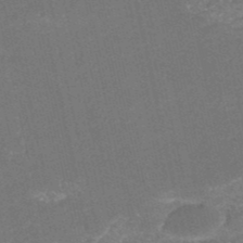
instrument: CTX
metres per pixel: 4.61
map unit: HNb
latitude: -51.0675
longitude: -49.1970
